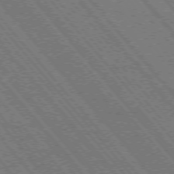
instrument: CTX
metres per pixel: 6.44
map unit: Hpe
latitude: -75.9745
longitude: -16.4223
